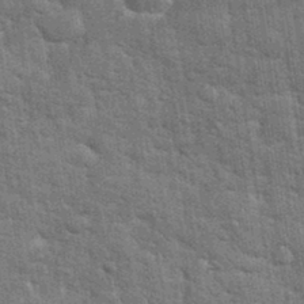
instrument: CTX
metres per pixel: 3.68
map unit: eHh
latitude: 34.7813
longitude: -65.4426
